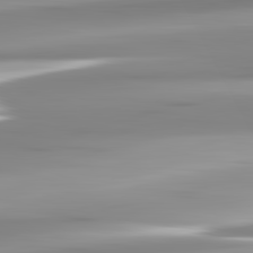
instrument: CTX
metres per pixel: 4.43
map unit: lApd
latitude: 82.7624
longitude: -137.7828
